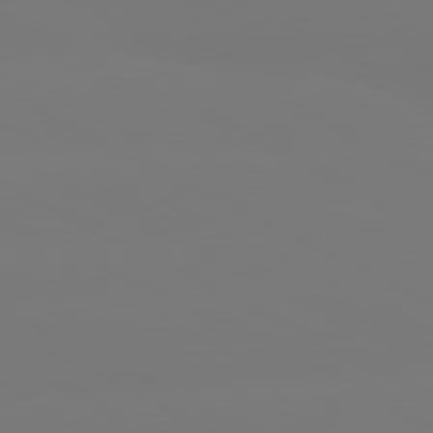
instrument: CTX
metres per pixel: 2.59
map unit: lApd
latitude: 80.7624
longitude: -148.2145
